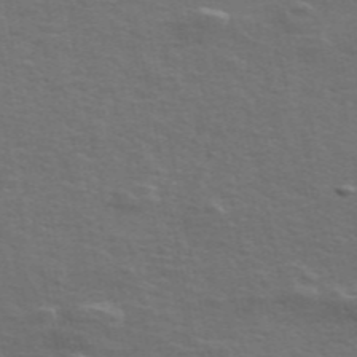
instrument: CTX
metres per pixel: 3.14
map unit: ANa
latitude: 49.3671
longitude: -80.1011
